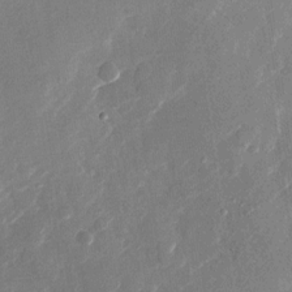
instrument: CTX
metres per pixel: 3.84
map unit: Nhu
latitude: -28.0283
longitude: -72.9514
